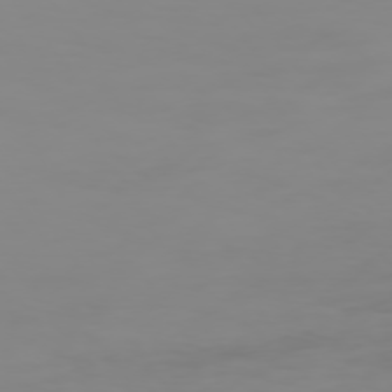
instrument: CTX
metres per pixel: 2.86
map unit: Hpe
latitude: 74.1200
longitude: -128.1767
